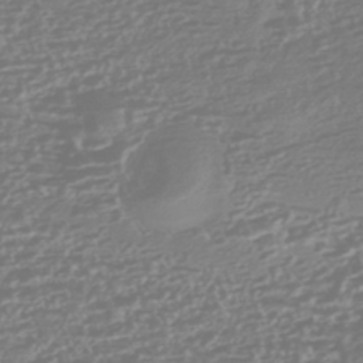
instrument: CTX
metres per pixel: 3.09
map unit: HNhu
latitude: -44.6519
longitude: 100.6896
